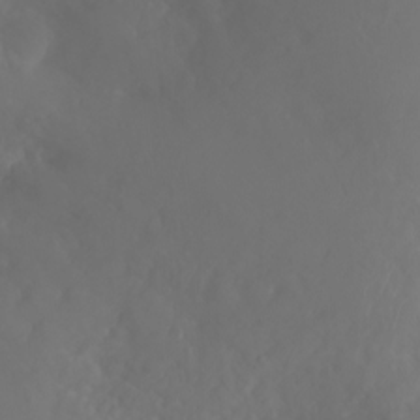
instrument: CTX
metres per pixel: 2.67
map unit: Ht
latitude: -3.6532
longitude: -62.1956
